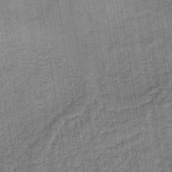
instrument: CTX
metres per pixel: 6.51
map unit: lHb
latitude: -39.2376
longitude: 60.5007
